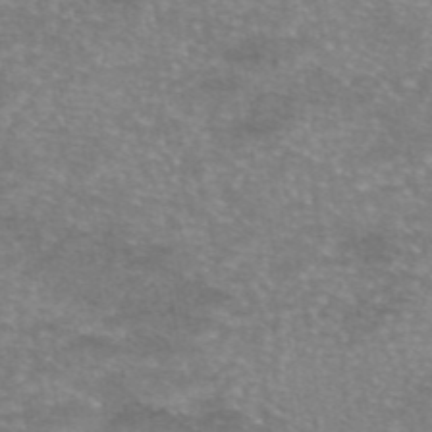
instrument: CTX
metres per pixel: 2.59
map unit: eAb
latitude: 45.8961
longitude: 103.3699
